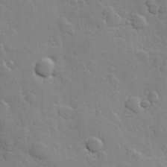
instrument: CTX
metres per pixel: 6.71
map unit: Hve
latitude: 23.8205
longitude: 148.5385
